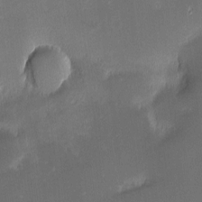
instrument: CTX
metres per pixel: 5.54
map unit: eHh
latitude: -2.4817
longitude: -84.4034
